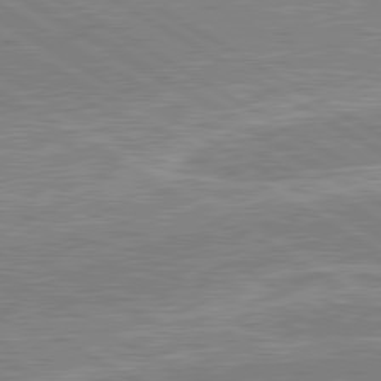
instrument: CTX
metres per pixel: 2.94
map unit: lApd
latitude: 80.6490
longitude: 143.4832
